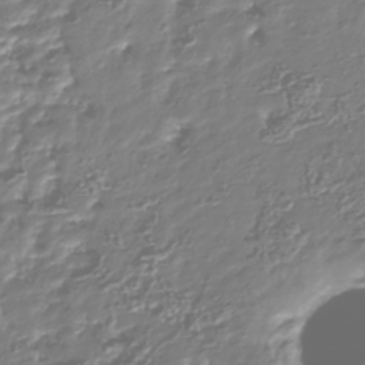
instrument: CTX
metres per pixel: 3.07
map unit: Nhu
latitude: -41.0297
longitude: -83.6127
